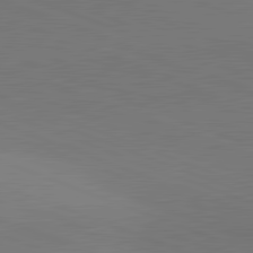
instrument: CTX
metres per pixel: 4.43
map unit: lApd
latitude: 82.0444
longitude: 136.5007
